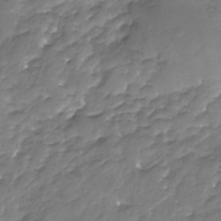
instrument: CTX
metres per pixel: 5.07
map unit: Nhu
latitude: -23.4266
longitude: -57.1214
